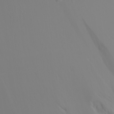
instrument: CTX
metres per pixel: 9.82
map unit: Ave
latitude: 23.6505
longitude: -136.5357
